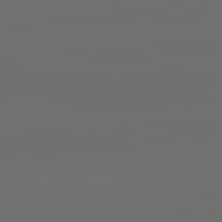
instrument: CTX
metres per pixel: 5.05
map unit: lApd
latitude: 83.7638
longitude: -131.5372
